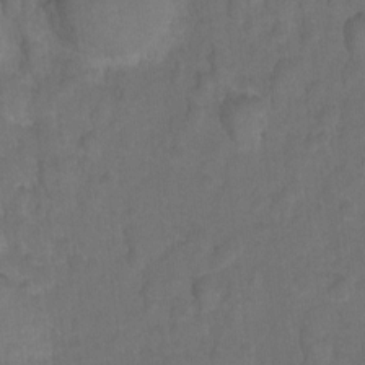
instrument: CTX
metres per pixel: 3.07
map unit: Hto
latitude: 4.1578
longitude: -32.2711
